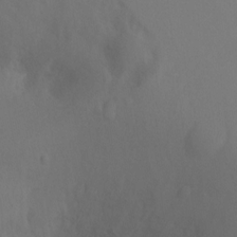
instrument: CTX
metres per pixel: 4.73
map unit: Ht
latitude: -6.4440
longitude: -37.4616
